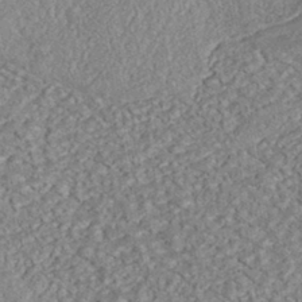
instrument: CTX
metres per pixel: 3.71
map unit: eHh
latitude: -42.8219
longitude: 118.1417
